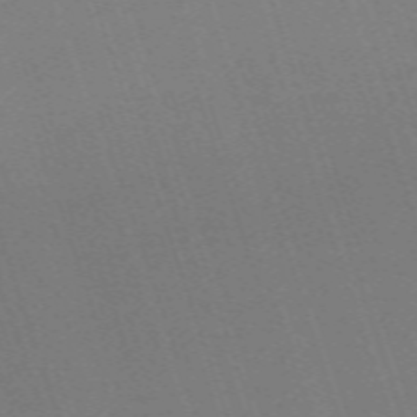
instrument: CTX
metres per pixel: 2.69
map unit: eHh
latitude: -64.2740
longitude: 51.3510
